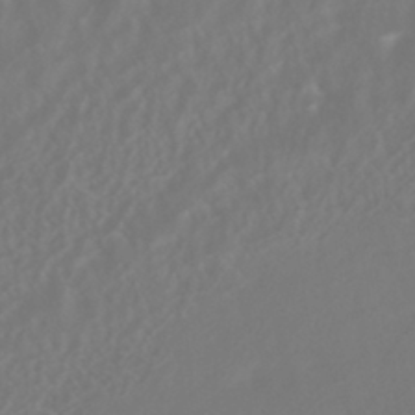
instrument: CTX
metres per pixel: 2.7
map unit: HNhu
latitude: -41.2754
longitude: 106.5385
